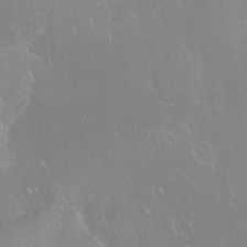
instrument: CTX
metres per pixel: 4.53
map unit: Ht
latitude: -7.3698
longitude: -37.8206
